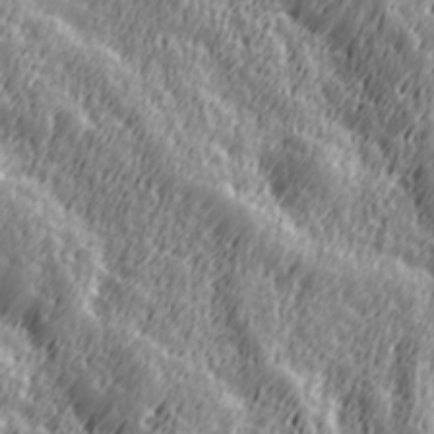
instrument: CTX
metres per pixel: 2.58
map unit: Hve
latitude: 32.3089
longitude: 149.6722
